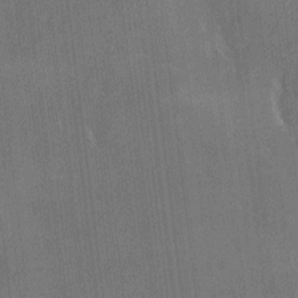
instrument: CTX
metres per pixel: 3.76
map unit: HNhu
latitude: 4.0822
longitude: 7.5777
